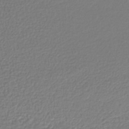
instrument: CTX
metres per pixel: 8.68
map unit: lHb
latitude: -42.7274
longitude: 71.8422
